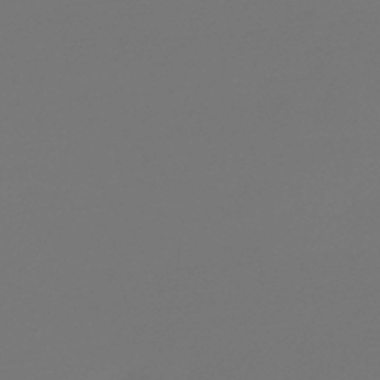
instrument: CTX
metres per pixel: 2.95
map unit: lHb
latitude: -47.4076
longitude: 59.9556
